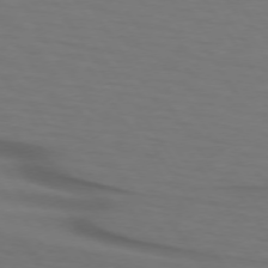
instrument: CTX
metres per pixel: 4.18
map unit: lApd
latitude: 73.3482
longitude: -75.6316
